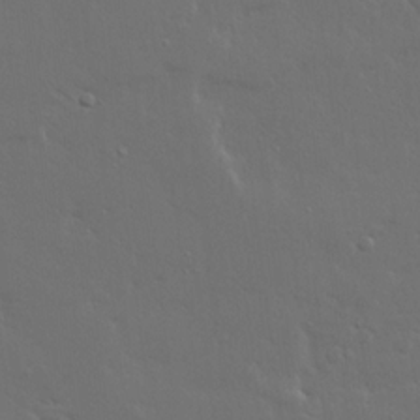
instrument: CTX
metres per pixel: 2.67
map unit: Ave
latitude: 15.4994
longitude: -139.3482
